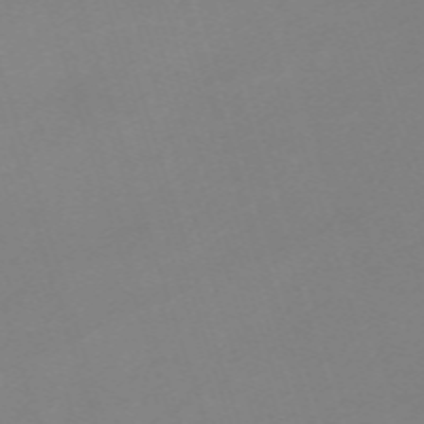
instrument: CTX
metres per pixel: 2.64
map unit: eHh
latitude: -62.8975
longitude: 49.1998
